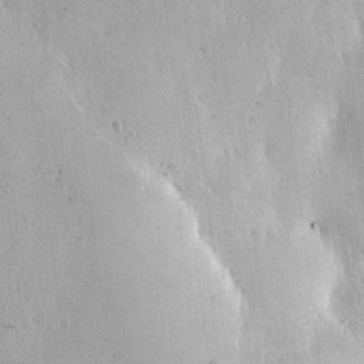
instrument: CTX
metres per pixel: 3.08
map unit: HNhu
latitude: 6.4034
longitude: 14.6897
